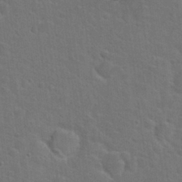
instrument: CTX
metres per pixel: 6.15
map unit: Hto
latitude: 23.9717
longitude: -47.8773
